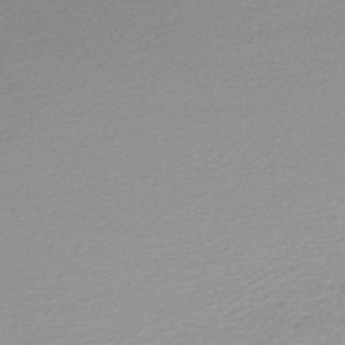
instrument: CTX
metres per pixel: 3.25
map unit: lHb
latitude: -48.4629
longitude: 66.3306
